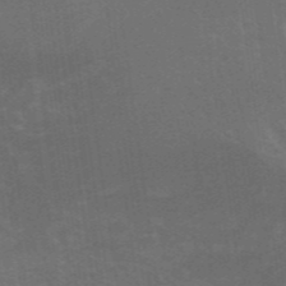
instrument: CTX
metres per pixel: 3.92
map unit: ANa
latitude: 44.1200
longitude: 28.1606
